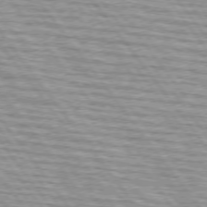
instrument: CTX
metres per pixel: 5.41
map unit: lApd
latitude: 74.5735
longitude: -76.0633
